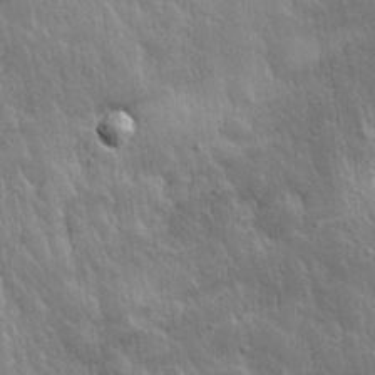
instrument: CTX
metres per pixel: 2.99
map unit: eHh
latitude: 31.6316
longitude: -79.3482
